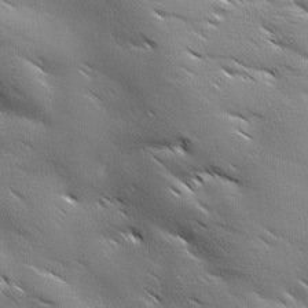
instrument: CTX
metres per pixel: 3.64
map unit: Ave
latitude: 1.8394
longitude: -114.0255
